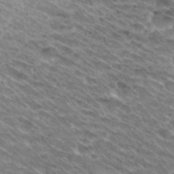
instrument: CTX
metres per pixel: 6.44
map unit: Hto
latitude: 30.4223
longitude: -42.9325
